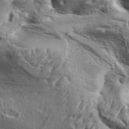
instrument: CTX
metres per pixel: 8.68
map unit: Aa
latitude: 34.5168
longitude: -135.4804
